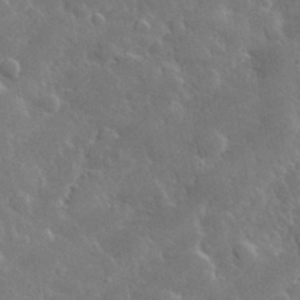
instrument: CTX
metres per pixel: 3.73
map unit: lHvf
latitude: 33.4993
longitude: -86.7057
